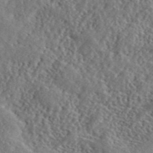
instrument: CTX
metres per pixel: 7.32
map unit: lHvf
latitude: 41.4237
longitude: -87.8205
